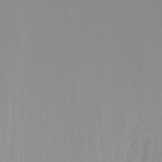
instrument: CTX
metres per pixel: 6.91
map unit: Ht
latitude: -8.4440
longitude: -31.8017
